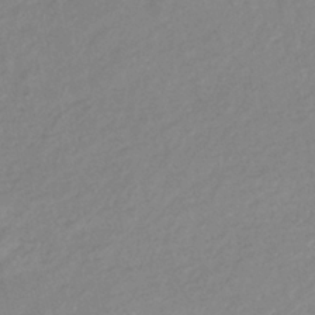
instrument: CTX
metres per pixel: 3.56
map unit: lHb
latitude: -37.8233
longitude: 71.5777
